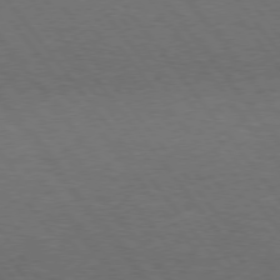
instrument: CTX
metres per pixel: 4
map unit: Hpe
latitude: 75.0458
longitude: -141.6882
